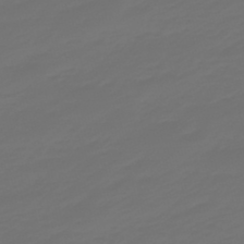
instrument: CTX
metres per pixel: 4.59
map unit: eHb
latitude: -47.5210
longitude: 82.8408
